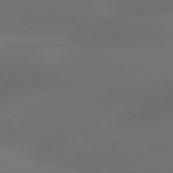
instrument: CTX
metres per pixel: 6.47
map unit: lApd
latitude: 78.1200
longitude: -52.6680
